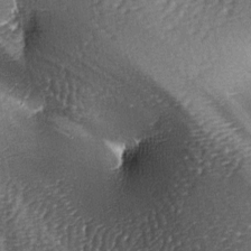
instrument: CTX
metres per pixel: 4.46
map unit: lAa
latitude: -6.8597
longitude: -125.9528
